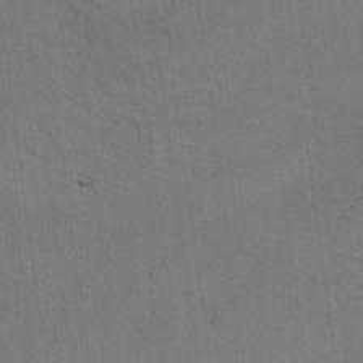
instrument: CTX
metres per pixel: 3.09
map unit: HNhu
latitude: 10.9325
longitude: 22.9920
